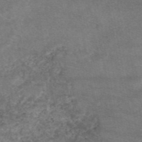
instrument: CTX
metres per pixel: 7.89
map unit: eAb
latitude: 46.8191
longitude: 120.5762
